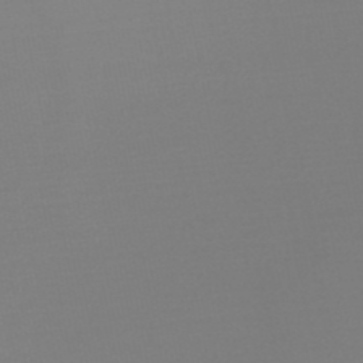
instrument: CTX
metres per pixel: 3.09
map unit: lHb
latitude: -48.3873
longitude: 66.7841
